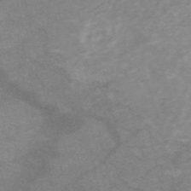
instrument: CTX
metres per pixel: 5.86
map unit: HNb
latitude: -54.1795
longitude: -43.2348
